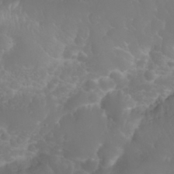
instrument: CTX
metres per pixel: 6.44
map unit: eHh
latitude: 30.8758
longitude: -65.2159
